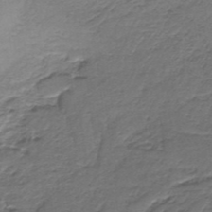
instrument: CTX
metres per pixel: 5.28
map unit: lHb
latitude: -36.7085
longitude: 59.1998
